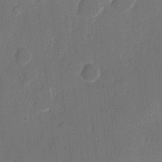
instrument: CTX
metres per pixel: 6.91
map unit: eHh
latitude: 8.9514
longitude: -68.7435
